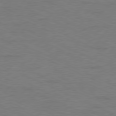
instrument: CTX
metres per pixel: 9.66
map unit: Ap
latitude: -78.3306
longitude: -73.7828
